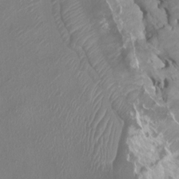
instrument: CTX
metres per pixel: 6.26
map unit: HNhu
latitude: 3.8772
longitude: -3.6316
